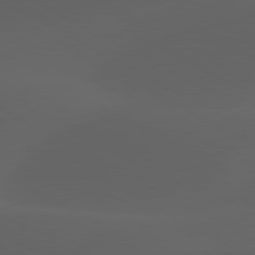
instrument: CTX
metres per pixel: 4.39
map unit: lApd
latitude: 80.0444
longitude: -90.0444
